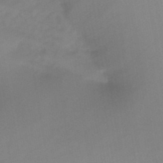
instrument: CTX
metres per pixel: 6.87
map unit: HNb
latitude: -46.4062
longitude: -39.1214
